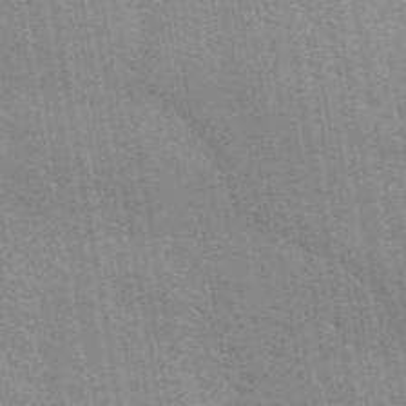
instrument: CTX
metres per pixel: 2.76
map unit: ANa
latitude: 49.6316
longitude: -80.1389
